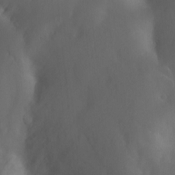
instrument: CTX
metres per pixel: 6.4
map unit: Nhu
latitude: -13.0487
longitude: -72.3279
